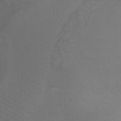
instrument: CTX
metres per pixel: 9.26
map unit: Ht
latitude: -1.9179
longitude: -32.6302
